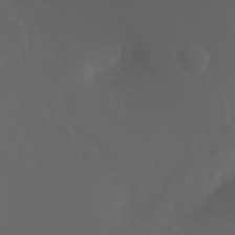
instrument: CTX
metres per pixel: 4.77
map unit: Htu
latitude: -6.0850
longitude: -69.4993
